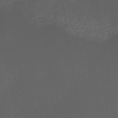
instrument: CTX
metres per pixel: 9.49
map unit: HNb
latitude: -44.2551
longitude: -43.9339
